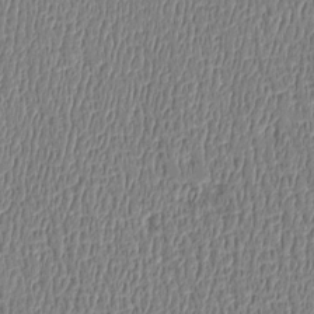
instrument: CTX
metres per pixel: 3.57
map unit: Htu
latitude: -5.2376
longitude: 175.8044
